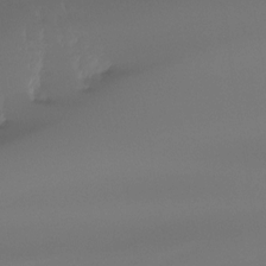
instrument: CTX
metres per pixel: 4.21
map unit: Ht
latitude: -14.7841
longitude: -51.1970
